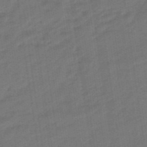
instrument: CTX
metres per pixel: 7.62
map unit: eHb
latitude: -47.3509
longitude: 87.2565
